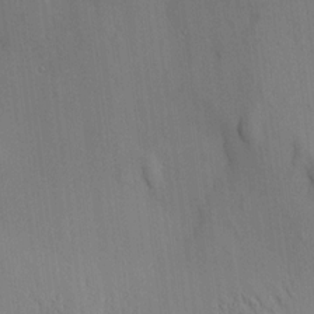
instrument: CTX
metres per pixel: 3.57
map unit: HNhu
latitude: 15.3482
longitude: 11.7100
